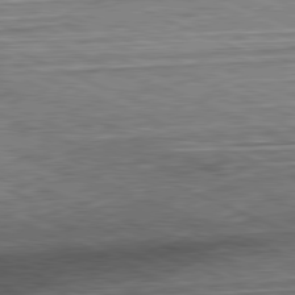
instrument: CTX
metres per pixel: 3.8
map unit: Hpe
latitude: -81.8989
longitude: 11.6344
